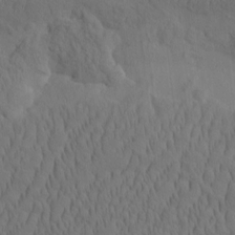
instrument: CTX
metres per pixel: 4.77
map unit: eHh
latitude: -2.0849
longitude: 17.8612
